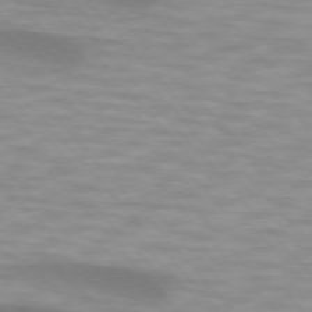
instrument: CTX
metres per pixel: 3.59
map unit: lApd
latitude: 74.6113
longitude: -61.1025
